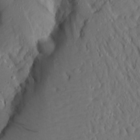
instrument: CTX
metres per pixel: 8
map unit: Aa
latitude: 14.6680
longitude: -140.3656
